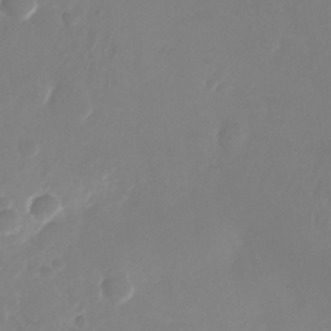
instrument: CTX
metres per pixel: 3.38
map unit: Nhu
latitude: -26.8974
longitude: -72.0633
